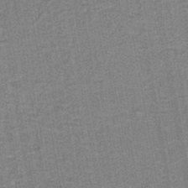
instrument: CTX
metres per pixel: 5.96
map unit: lHb
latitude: -43.0108
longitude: 55.1620
